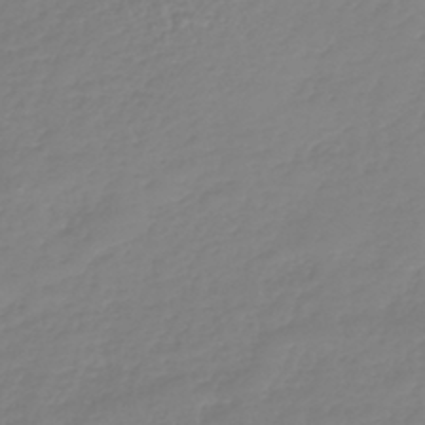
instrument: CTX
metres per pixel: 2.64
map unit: lHb
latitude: -41.4454
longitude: 67.4265
